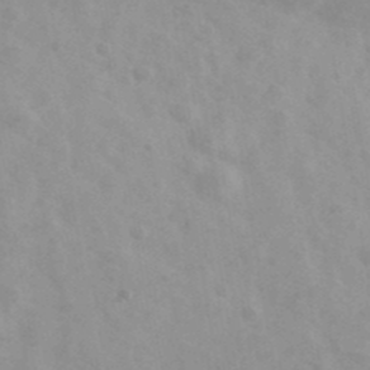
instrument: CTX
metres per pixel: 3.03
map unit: Ave
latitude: 39.4048
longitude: -106.9514
